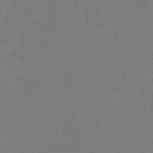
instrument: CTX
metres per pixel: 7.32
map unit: lHb
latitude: -50.1984
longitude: 80.8219
